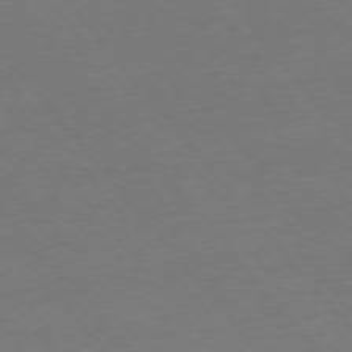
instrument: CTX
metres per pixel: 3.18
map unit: Ap
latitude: -76.4251
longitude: -88.7247
